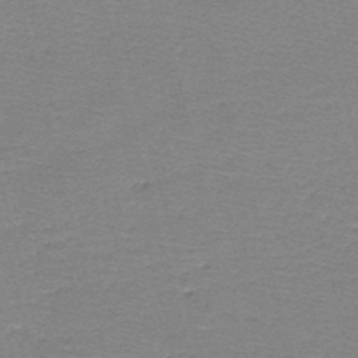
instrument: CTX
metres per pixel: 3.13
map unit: HNb
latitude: -49.4455
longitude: -41.8016
